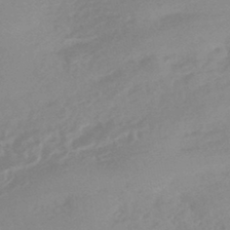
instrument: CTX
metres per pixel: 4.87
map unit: HNhu
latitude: -44.1417
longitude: 91.5022
